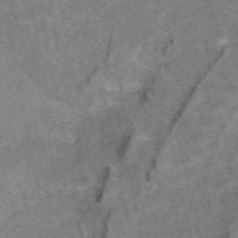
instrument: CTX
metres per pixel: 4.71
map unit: eAb
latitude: 49.4993
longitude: 121.0675
